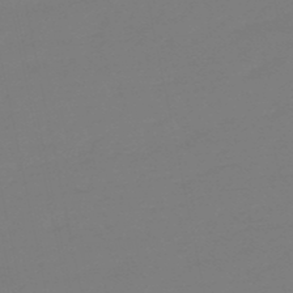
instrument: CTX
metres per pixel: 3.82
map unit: eHb
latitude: -49.0676
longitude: 85.9745
